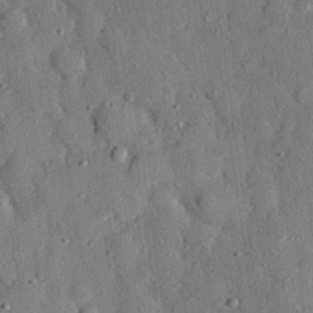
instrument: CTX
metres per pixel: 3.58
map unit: eHh
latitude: 27.8395
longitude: -78.1011
